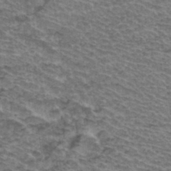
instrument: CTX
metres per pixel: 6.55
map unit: Hto
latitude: 36.8002
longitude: -43.8394
